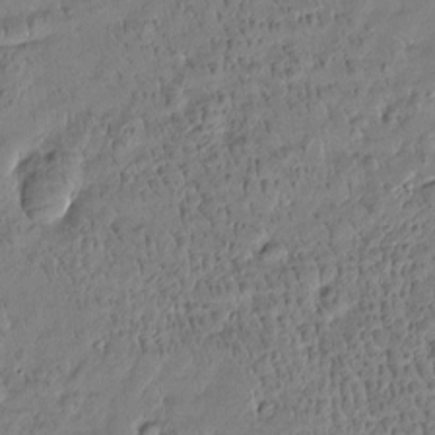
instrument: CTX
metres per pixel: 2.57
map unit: Htu
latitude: -4.5762
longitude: 176.5763
